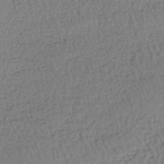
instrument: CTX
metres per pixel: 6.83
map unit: lHb
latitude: -43.8044
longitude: 67.6344
